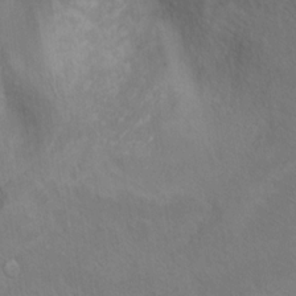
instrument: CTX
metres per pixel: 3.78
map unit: Hto
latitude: 10.7813
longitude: -35.6882
